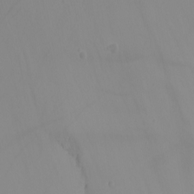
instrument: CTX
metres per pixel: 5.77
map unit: Nhu
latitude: -8.1984
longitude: -81.5938
